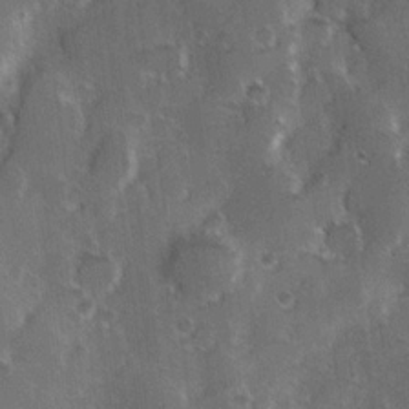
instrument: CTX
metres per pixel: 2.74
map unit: Hve
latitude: 24.1011
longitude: 146.7274
